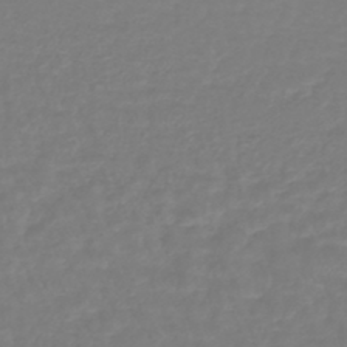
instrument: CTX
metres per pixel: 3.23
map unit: lHb
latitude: -42.3117
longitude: 67.5777
